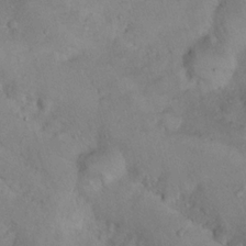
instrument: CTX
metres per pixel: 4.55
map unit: Nhu
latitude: 14.7625
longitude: -29.3293
